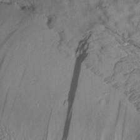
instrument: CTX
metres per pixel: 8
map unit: Aa
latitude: 9.5749
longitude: -140.7624
